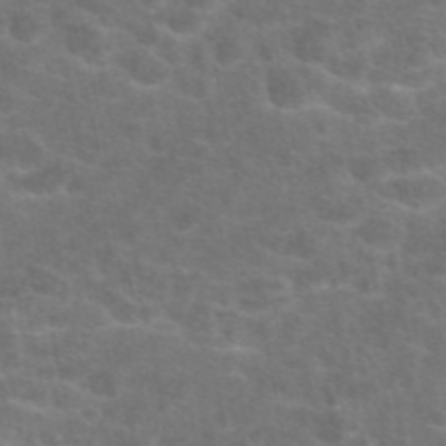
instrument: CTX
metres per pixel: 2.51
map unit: eAb
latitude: 47.5560
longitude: 105.7666
